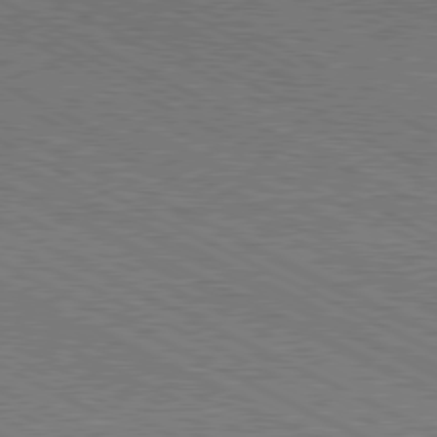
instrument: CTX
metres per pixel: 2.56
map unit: Hpe
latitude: -81.2187
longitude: 21.3320
